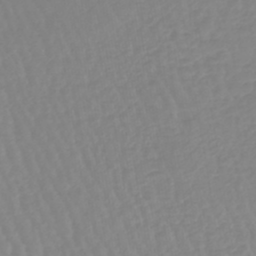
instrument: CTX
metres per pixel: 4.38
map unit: lHb
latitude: -44.6519
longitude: 79.4076
